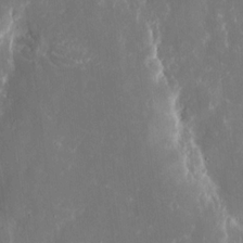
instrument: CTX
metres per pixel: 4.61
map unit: eHh
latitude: 8.7813
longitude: -70.8569
